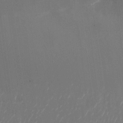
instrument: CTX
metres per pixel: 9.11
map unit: Nhu
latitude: -23.9556
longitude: -72.2145
